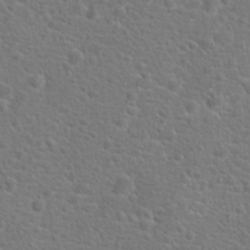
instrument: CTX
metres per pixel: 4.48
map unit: Hto
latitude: 18.0255
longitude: -42.2523
